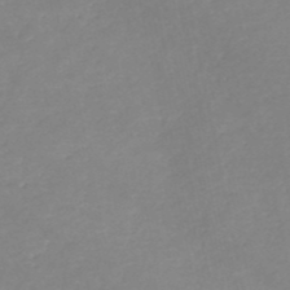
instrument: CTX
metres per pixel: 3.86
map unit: eHh
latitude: -52.0094
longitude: -24.8569
